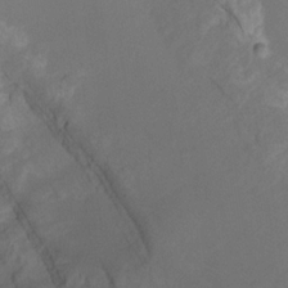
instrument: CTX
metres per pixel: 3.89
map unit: HNhu
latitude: -27.8422
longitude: 74.0094
